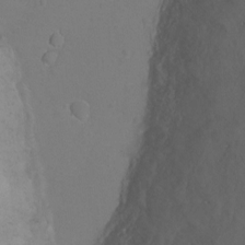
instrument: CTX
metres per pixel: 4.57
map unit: Ht
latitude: 2.0633
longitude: -33.1970
